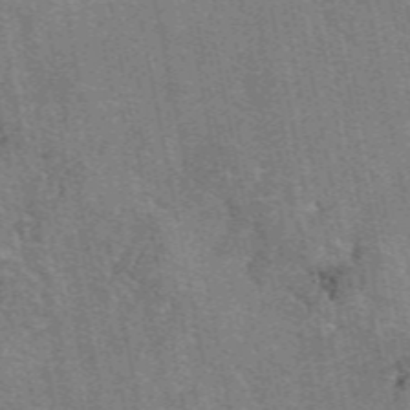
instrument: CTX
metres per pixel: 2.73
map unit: eAb
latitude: 49.6694
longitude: 105.0297
